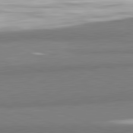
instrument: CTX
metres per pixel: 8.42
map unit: lApd
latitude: 82.2333
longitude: 174.0661
